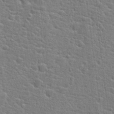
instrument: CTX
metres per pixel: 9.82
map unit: Hto
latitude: 21.4805
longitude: -44.0255
